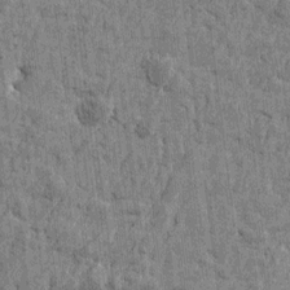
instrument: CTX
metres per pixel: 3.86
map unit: Htu
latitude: -4.4818
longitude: -179.4238
